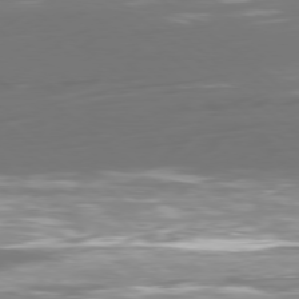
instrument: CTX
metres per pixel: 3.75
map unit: Ap
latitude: -79.4832
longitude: -60.8947
